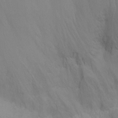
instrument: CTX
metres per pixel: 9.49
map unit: Ht
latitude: -9.0486
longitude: -32.3278
